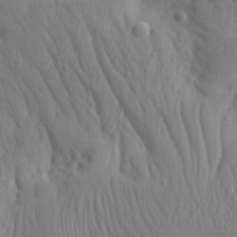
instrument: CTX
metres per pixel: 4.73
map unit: Aa
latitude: 31.0270
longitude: -143.6505
